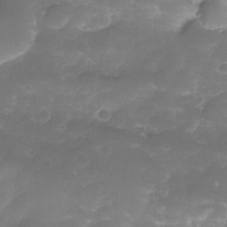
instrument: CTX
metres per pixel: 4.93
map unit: Nhe
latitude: -35.0675
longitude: -146.3468
